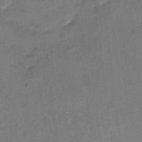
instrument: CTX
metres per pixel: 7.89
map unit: HNhu
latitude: 6.2145
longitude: 7.3320
